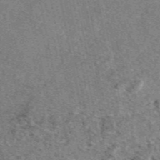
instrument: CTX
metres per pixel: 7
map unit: eAb
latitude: 48.6679
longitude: 109.4643
